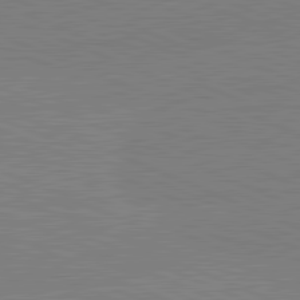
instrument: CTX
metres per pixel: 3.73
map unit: lApd
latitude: 82.0822
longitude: -156.0822
